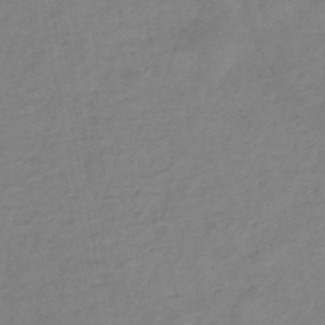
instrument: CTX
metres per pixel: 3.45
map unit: eHb
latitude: -38.0661
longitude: 76.8030
